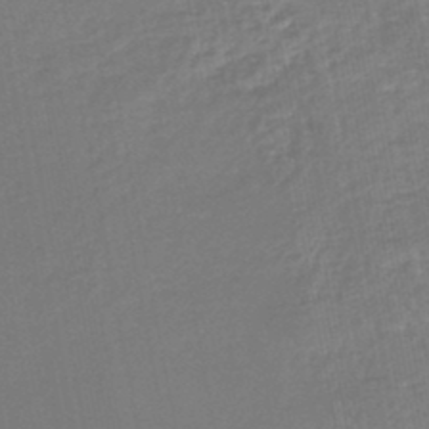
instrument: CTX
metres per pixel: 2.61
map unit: lHb
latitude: -45.3888
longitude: 77.6722
